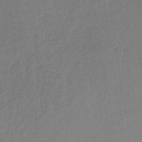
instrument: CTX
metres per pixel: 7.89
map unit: lHb
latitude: -37.9178
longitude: 69.2753
